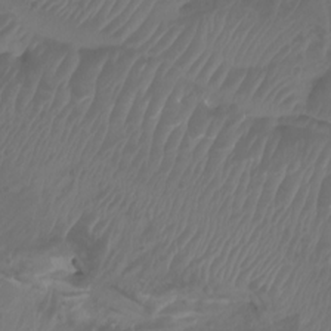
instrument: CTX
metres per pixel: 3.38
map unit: Aa
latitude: -8.0472
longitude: -79.6316
